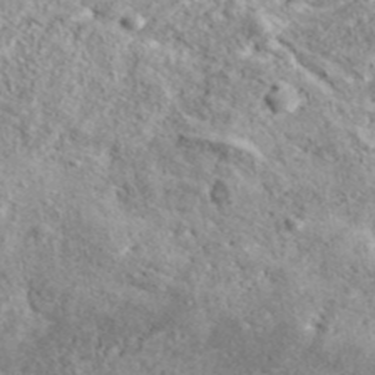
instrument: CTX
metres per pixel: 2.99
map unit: ANa
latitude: 41.3481
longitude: 17.5022
